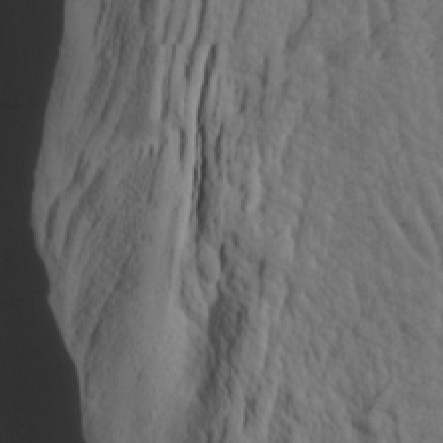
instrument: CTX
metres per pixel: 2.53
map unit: lAa
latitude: -7.3320
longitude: -123.9150
